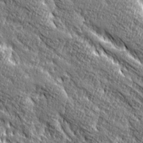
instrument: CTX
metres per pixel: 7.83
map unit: Ave
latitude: 20.2712
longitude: -135.6505
